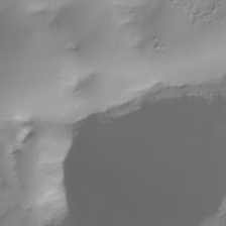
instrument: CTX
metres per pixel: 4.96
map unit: Nhe
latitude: -35.3321
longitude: -144.1389
